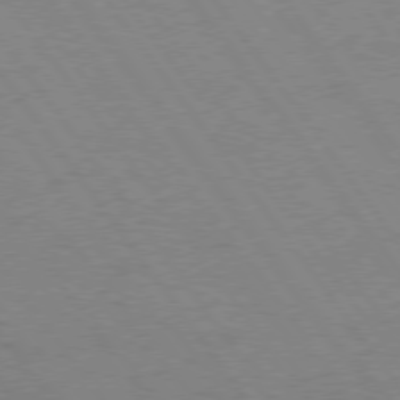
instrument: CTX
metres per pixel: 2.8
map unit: Hpe
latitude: 75.3293
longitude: -142.8191
